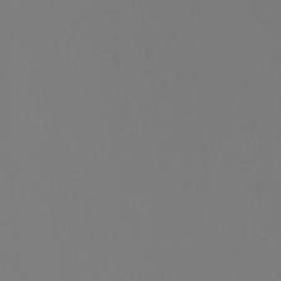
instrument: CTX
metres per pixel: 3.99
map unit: Ht
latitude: -4.6896
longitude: -61.8961
